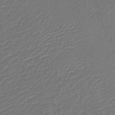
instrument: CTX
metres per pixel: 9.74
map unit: lHb
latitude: -43.0864
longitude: 77.0109
